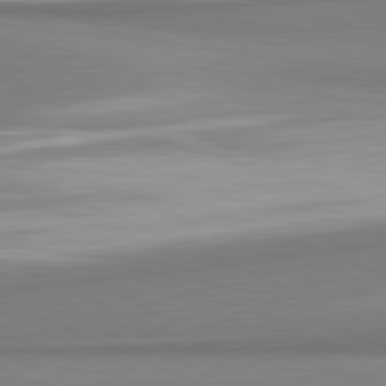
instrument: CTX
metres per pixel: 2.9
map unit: lApd
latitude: 81.4048
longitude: 165.7478
